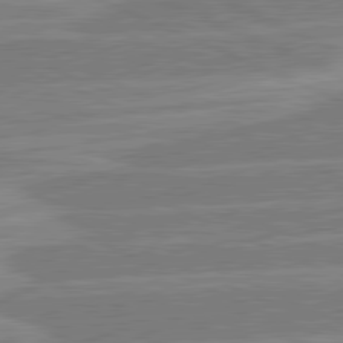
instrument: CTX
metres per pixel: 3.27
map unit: lApd
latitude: 81.1592
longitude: -127.1592
